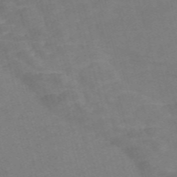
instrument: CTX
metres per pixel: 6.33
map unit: Nve
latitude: -58.5006
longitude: 51.4454
